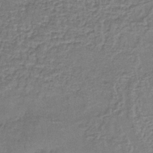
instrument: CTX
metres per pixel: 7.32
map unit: lHb
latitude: -39.2376
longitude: 61.3699
